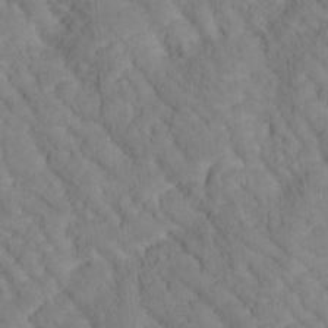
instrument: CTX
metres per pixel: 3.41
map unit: Htu
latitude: -1.0298
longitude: 173.8989
